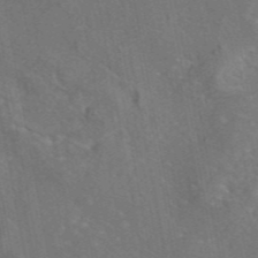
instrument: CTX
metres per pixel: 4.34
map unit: eAb
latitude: 45.8394
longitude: 108.0283
